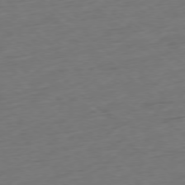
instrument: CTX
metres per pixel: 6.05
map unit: Ap
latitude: -78.1605
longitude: -78.8947
